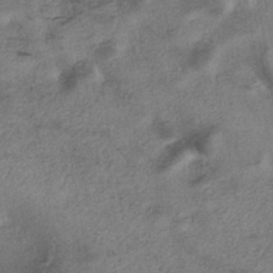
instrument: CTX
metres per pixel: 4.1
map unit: eHh
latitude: -42.5195
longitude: 120.1039
